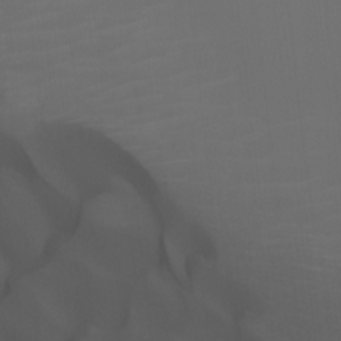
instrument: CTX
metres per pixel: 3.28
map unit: HNhu
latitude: -2.9541
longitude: -6.2522
